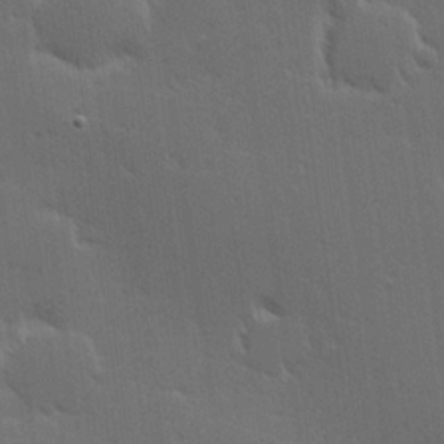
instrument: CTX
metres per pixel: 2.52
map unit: Hve
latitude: 27.3104
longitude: -94.0255
